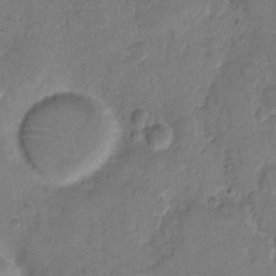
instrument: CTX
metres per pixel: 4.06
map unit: eHh
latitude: 9.7828
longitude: -64.3467
